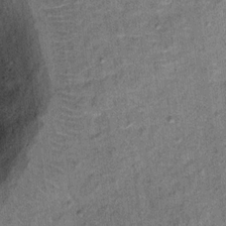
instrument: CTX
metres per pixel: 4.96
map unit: Ht
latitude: 11.2348
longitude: -39.1025
